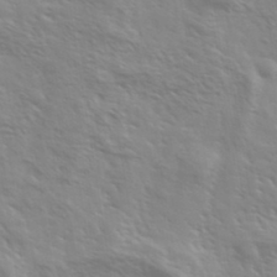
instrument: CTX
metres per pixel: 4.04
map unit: Ave
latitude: 36.9325
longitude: -111.1781
